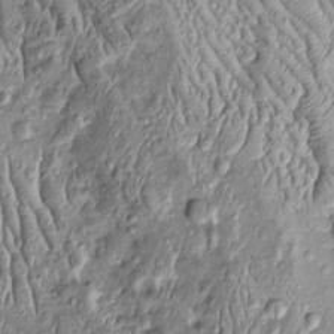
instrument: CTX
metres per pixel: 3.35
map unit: Htu
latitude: -5.1431
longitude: 157.5021
